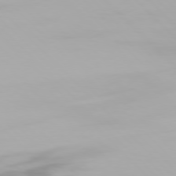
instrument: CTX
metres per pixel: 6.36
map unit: Hpe
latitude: 76.4412
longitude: -134.2711
